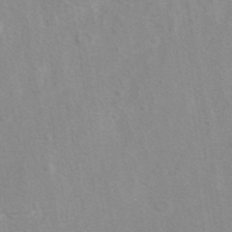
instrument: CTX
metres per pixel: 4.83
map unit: eAb
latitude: 40.7435
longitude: 106.5763
